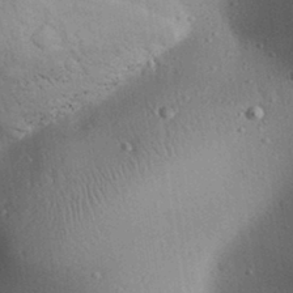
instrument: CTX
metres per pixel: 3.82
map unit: Aa
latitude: 31.4427
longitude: -144.3656
